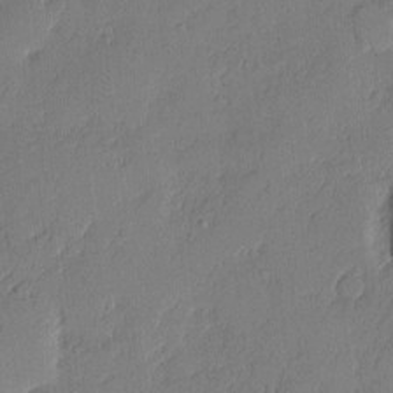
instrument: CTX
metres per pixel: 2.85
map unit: eHh
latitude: 4.3845
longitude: -75.5938
